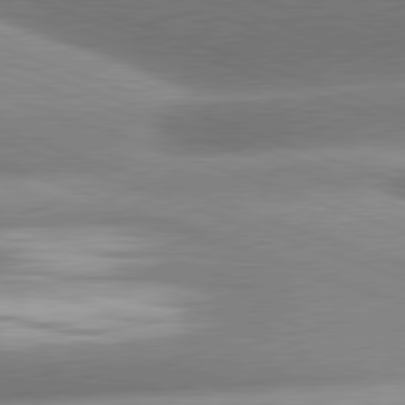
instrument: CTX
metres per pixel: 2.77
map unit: lApd
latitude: 81.3482
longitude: -158.3467
